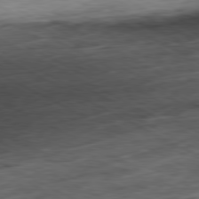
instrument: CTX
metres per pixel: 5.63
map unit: Ap
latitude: -81.0487
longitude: -73.4994
